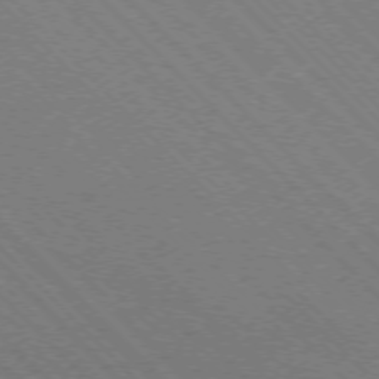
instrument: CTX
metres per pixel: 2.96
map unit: Ap
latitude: -75.6344
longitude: -80.6679
